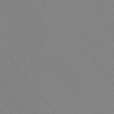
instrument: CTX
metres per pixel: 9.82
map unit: Ap
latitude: -75.4455
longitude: -69.9906
